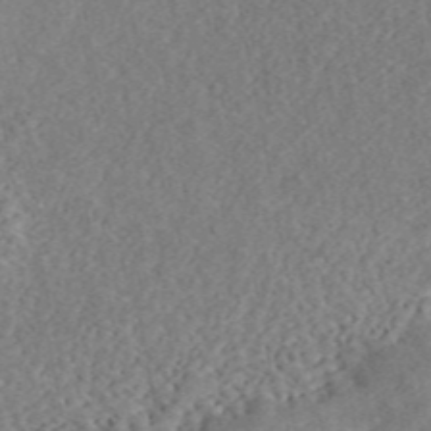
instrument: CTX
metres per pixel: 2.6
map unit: ANa
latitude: 46.4412
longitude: 50.3684
